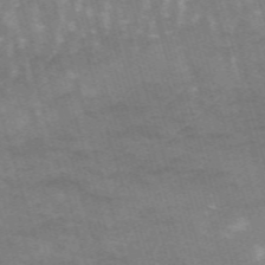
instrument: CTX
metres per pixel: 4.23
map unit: HNb
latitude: -53.8611
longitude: -42.7057
